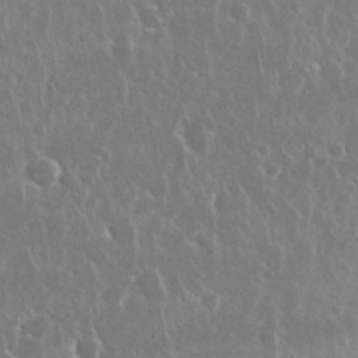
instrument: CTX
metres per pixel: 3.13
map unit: Nhu
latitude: 28.6868
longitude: -63.2159
